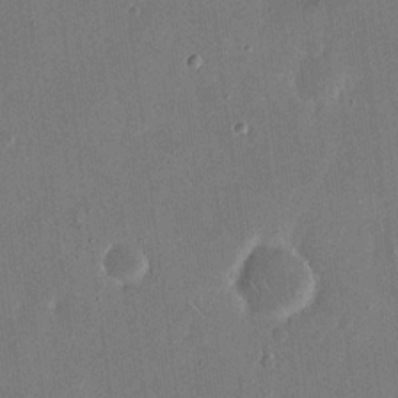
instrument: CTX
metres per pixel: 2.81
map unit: eHh
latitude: 15.5372
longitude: -70.6112
